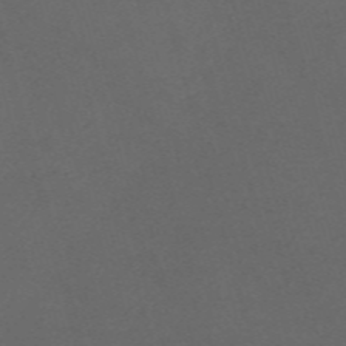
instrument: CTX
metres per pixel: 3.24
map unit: Nve
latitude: -58.7463
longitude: 59.6343
